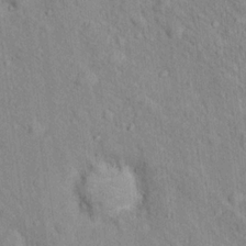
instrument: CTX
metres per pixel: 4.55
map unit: Nhu
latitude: 16.1956
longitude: -32.2145
